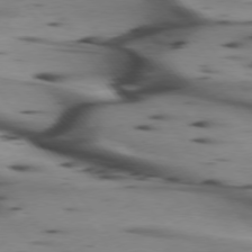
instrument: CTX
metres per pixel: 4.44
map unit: lApd
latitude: 74.9136
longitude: -65.1970
